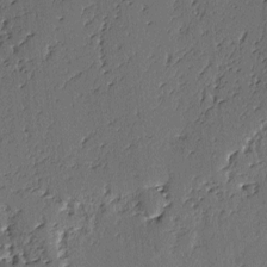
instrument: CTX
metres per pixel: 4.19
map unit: lAvf
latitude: -3.0486
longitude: -106.6868
